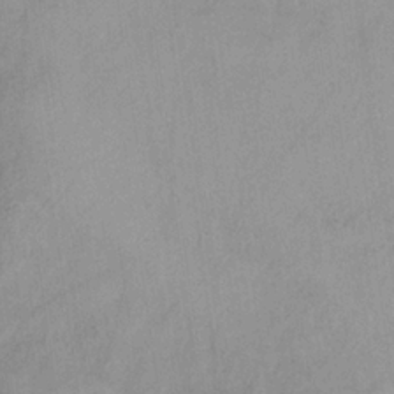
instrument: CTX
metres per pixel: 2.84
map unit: HNb
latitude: -31.2565
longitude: 63.4076
